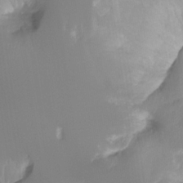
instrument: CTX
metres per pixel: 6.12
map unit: Hto
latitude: -7.6155
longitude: -47.4238
